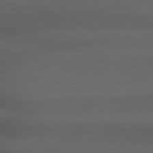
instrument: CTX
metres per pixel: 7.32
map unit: Hpe
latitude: 78.8191
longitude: -161.3859
